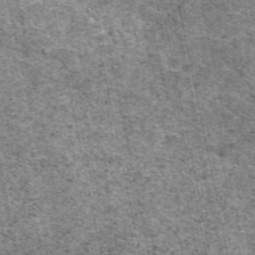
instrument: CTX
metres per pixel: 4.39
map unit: eAb
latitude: 49.2915
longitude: 105.8044
